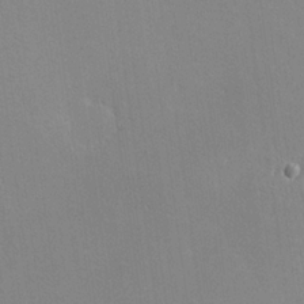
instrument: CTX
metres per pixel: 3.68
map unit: lHvf
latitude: -11.0109
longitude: -102.1200
